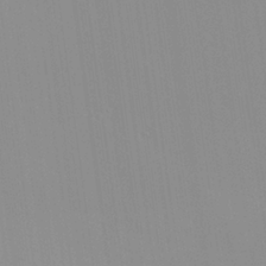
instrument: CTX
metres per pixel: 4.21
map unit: Nhu
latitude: -0.0661
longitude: -78.6869
